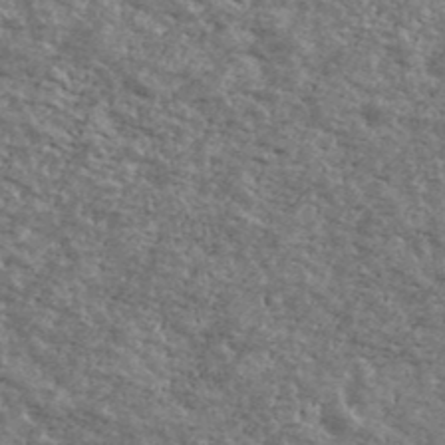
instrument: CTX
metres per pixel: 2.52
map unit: Ave
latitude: 40.8191
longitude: -108.8002
